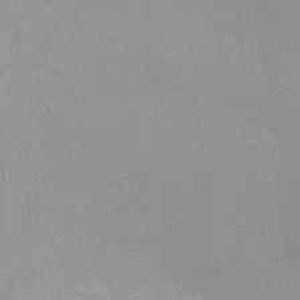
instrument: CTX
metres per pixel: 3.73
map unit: Nhu
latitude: 1.7071
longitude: -16.8380
